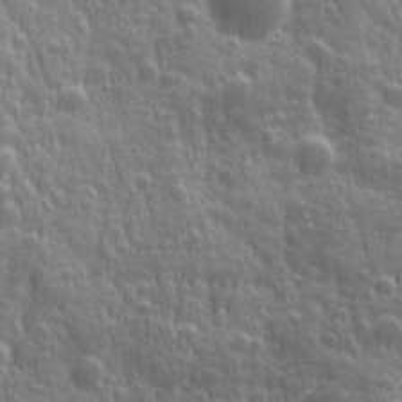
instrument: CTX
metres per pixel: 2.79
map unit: Ave
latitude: 12.5735
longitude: -104.1011
